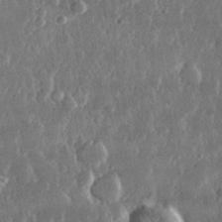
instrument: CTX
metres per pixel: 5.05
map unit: lHvf
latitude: 31.0459
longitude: -91.4049
